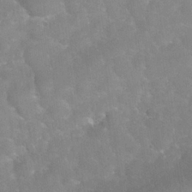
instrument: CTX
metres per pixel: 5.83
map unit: Nhu
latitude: 24.0444
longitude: -61.1025
